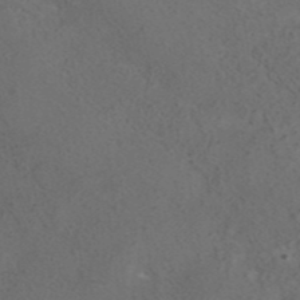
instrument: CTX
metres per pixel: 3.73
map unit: ANa
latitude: 35.6694
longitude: 13.5966
